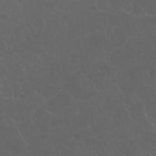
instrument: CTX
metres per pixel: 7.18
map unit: Nhu
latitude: 24.5356
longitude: -62.2523
